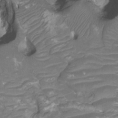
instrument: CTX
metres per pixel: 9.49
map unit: HNhu
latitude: -20.7841
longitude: 85.1809
